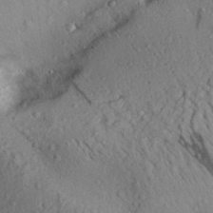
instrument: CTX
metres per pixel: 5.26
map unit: Aa
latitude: 28.3467
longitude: -135.1970
